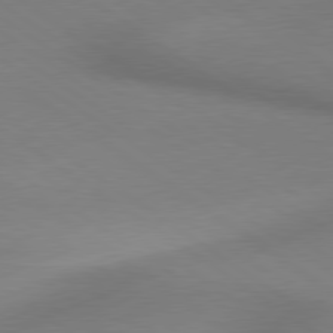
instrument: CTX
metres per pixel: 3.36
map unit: lApd
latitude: 79.2537
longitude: 178.3306
